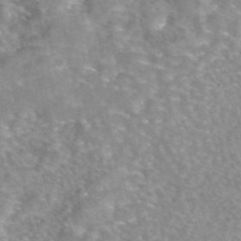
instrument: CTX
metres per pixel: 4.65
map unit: eAb
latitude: 45.1592
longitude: 104.5196
